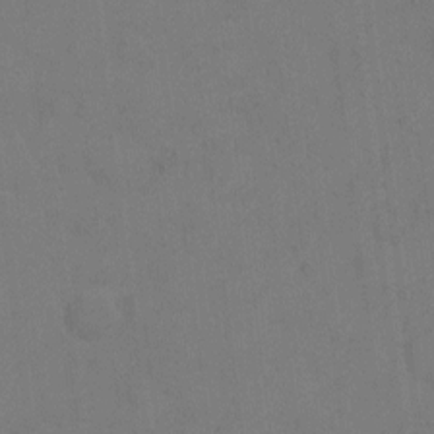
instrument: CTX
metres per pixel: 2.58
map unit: eHh
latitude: 6.6113
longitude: -65.8583
